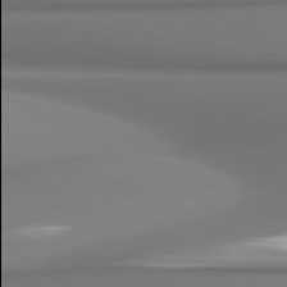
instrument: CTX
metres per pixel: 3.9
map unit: lApd
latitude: 80.9703
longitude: 178.0094
